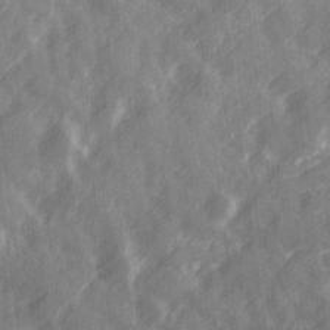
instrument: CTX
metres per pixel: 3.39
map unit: Ave
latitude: 19.7449
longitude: -131.6505
